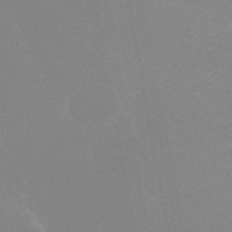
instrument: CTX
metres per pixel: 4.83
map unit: ANa
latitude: 44.0255
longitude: 28.0661
